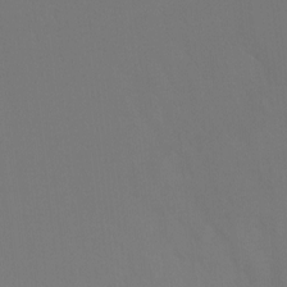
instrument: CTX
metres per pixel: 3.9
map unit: Ht
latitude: -7.4265
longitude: -30.6491
